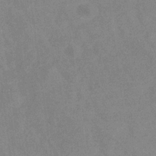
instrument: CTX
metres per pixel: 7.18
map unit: eHb
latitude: -32.5952
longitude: 67.9178
